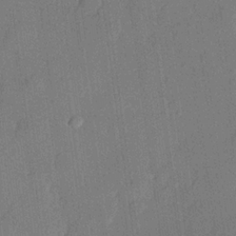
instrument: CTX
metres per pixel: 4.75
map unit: lHvf
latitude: 21.4805
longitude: 144.1984
